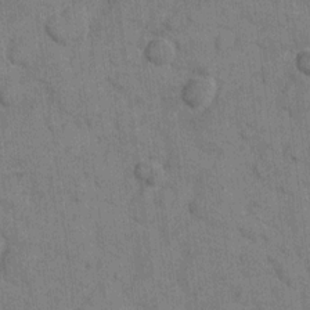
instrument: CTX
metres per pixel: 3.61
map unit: eHh
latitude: 9.5560
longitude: -66.1955
